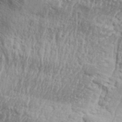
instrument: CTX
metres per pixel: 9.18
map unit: Aa
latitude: 32.1200
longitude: -134.0444
